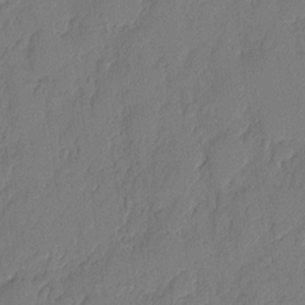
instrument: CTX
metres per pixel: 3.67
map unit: eHh
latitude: 5.0458
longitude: -75.6694
